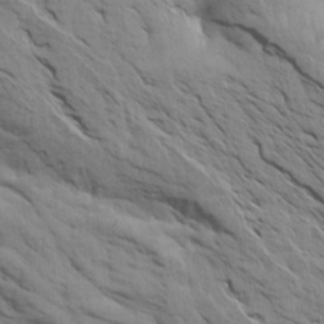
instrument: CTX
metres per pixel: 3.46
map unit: Aa
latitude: 14.6113
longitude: -147.1026
